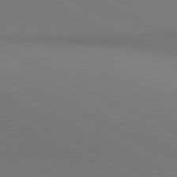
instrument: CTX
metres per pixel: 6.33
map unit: lApd
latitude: 80.9136
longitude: 144.7652
